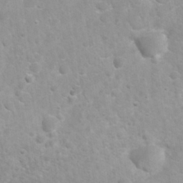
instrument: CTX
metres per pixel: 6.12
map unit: Nhu
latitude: 26.8569
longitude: -62.9136
